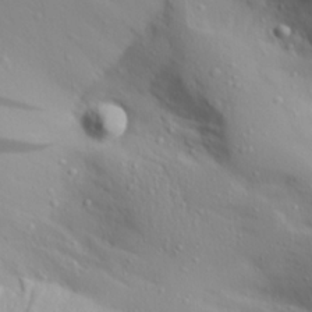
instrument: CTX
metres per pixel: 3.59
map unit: Aa
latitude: 28.1955
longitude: -133.3482
